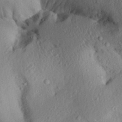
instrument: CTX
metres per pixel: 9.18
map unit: Aa
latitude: 30.5735
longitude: -133.9717
